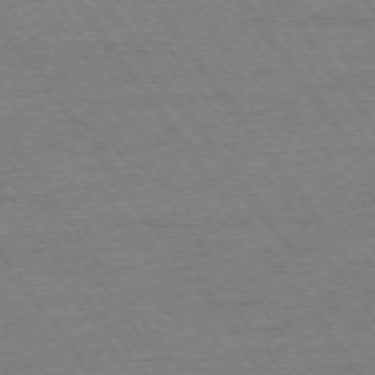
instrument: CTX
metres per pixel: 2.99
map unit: Ap
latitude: -74.8219
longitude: -82.9702
